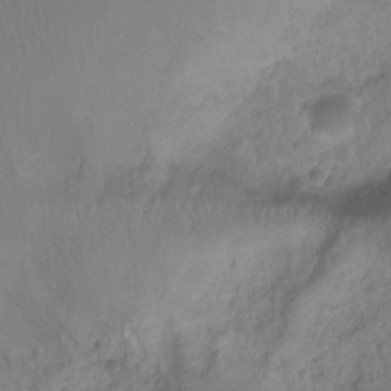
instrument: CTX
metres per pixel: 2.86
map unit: Ht
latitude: -7.7855
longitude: -19.8772
